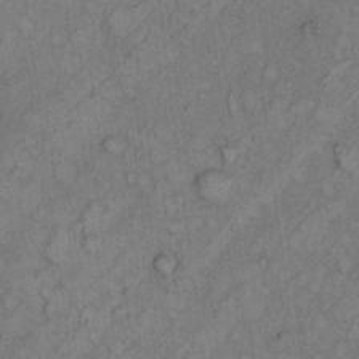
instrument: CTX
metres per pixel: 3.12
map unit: Hto
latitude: 8.6491
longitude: -59.1592
